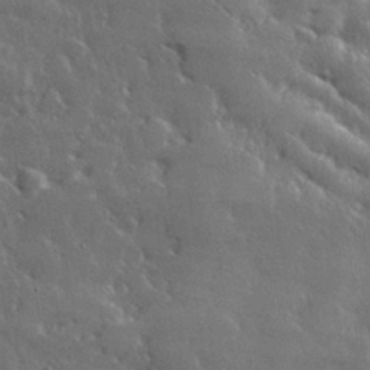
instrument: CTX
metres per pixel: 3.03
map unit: lHvf
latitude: 32.9325
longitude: -89.8206
